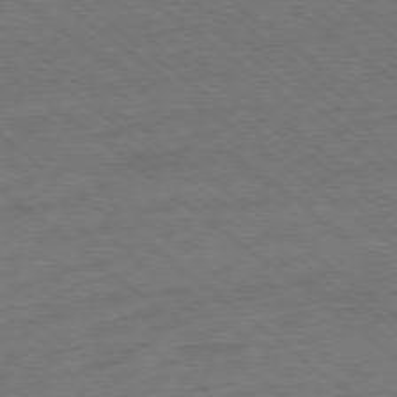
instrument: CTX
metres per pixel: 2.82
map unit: Ap
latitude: -78.8597
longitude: -100.7057
